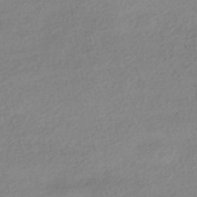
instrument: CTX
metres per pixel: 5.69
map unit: HNhu
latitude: -43.4454
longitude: 95.5399
